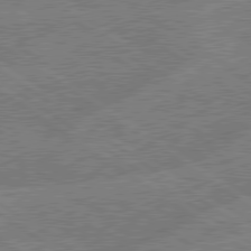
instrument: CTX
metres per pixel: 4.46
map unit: lApd
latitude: 79.2726
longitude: -145.8016
